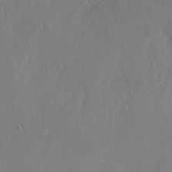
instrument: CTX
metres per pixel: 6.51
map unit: Nhu
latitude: -25.0675
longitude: -70.3845
